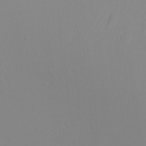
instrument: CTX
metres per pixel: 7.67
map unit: Ht
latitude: -6.7841
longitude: -33.3671
